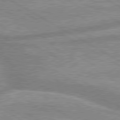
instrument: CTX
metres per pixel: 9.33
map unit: lApd
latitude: 80.0444
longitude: -171.4426
